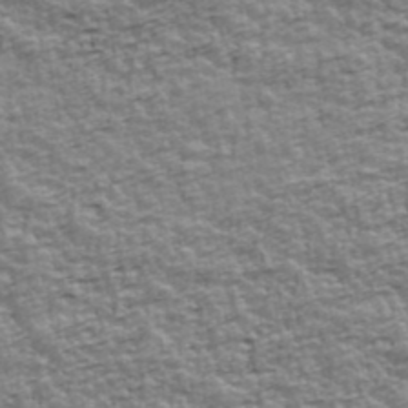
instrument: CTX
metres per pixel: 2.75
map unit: Ave
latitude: 42.2712
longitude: -112.7813
